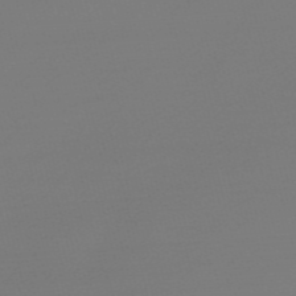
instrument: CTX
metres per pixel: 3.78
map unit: Nve
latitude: -57.1242
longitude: 62.4629
